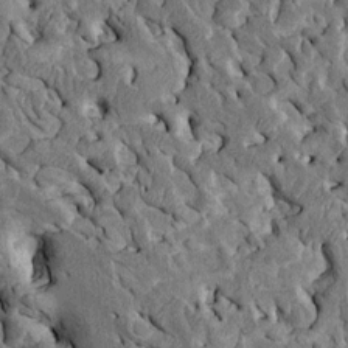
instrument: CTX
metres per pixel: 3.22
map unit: Htu
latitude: -1.6155
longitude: 148.9731
